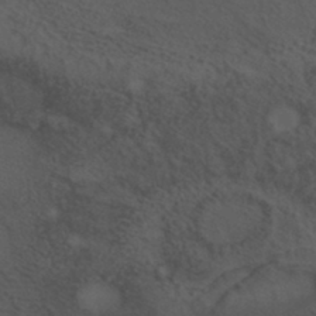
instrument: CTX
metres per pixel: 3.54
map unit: HNhu
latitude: -39.7100
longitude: 97.2943
